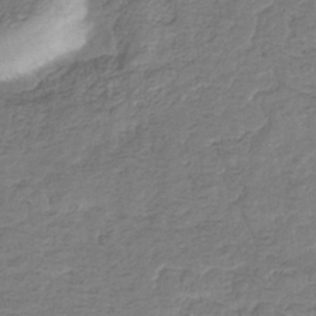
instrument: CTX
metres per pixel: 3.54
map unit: eHb
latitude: -34.9164
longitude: 77.4643
